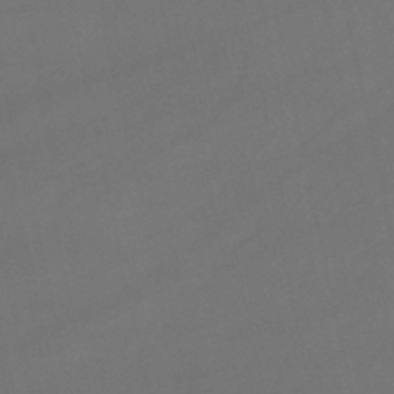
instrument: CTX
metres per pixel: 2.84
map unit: lHb
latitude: -46.5196
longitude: 67.0864
